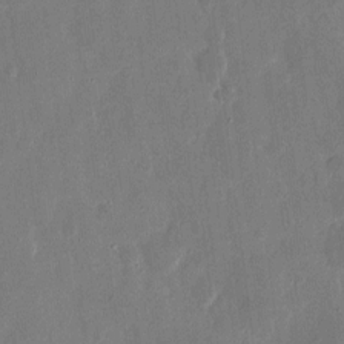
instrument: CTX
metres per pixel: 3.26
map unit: eHh
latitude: 7.9906
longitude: -68.7435
